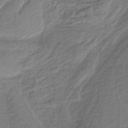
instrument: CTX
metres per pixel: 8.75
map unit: HNb
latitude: -36.1983
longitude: 56.8408
